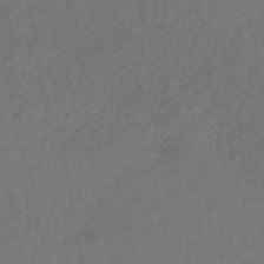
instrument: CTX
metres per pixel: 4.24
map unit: lHb
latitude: -43.5777
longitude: 75.7100
